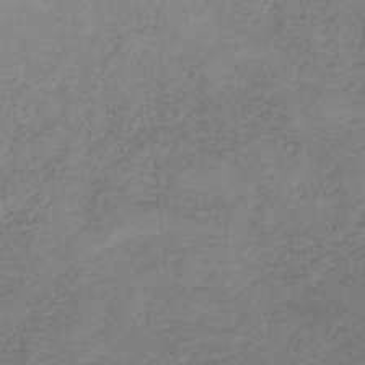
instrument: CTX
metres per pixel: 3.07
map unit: HNb
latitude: -32.9542
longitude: 58.6707
